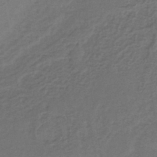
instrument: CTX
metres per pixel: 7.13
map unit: lHb
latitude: -39.5399
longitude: 62.0472
